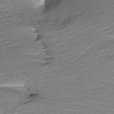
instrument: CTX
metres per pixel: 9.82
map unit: Aa
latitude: 6.8380
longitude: -137.2726
